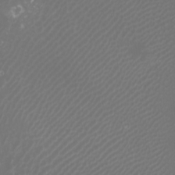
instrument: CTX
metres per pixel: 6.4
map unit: Htu
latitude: -5.4832
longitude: -74.5357
